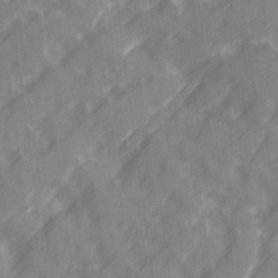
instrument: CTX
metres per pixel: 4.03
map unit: Ave
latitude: 19.8583
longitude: -131.8395
